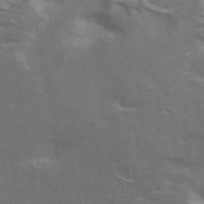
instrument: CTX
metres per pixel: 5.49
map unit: ANa
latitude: 42.2712
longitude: 14.2551
